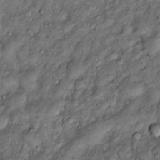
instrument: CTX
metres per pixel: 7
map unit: Htu
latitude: -6.8975
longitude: 159.5210
